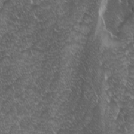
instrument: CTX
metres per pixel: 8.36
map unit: Ave
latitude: 9.5938
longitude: -105.4805
